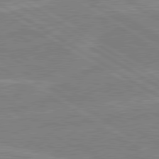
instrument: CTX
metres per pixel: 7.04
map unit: lApd
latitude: 80.5735
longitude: 123.2376
